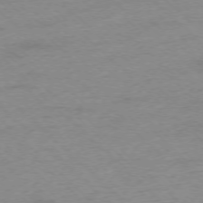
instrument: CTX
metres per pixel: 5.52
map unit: Ap
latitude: -75.7667
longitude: -77.4804
